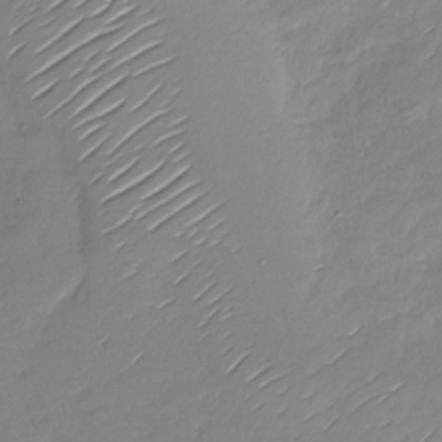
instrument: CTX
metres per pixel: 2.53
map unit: Nhu
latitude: -28.0850
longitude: -61.9339
